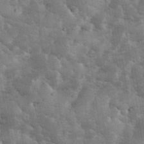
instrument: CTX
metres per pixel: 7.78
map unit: eHh
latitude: 34.8758
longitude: -68.0444
